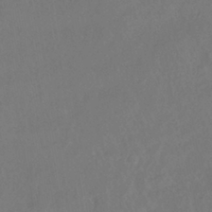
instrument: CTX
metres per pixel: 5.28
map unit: HNhu
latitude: -41.3321
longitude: 97.2943
